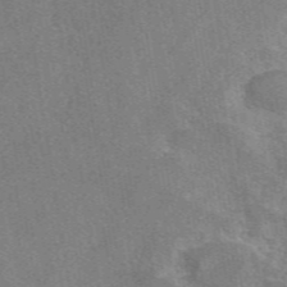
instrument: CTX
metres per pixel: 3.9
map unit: eAb
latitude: 48.9325
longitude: 115.1998
